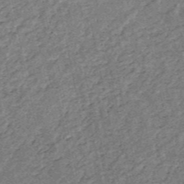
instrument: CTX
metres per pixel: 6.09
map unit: HNb
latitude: -53.1053
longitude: -48.9892
